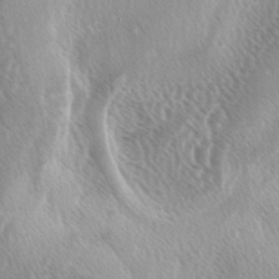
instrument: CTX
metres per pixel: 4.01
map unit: lAa
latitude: -4.3306
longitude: -125.6883
